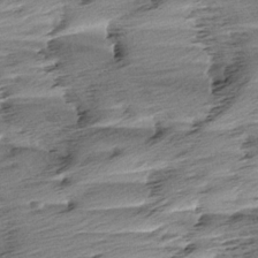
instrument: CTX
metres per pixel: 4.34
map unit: Aa
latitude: 5.9906
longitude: -137.2159
